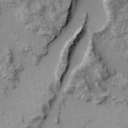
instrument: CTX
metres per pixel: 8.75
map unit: Ave
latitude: 0.3089
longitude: -110.3279
